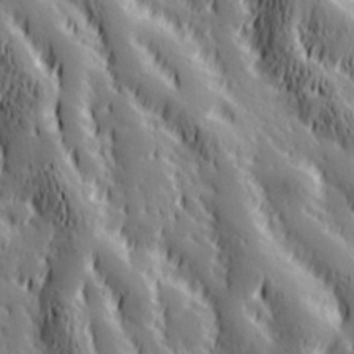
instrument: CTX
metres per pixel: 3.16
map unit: Hve
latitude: 32.5924
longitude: 149.5966
